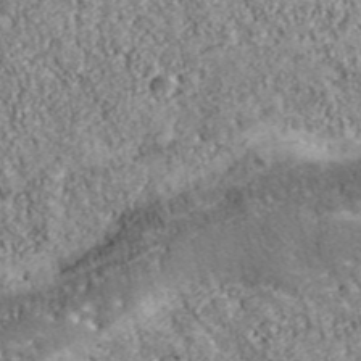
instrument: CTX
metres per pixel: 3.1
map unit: eHh
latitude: 43.7639
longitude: -89.5749
